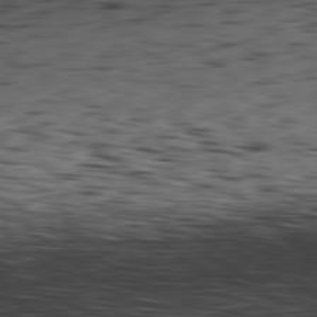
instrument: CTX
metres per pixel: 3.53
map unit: Hpe
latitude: -81.2943
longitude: 16.5952
